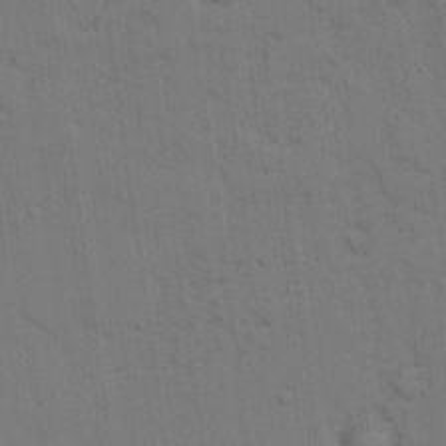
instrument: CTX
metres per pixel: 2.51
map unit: lAvf
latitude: 25.6882
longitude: -111.6505
